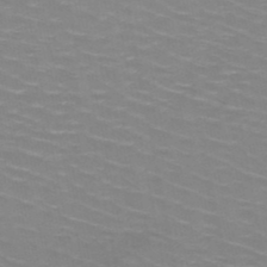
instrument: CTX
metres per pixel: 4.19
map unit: HNb
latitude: -48.3873
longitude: -47.2348
